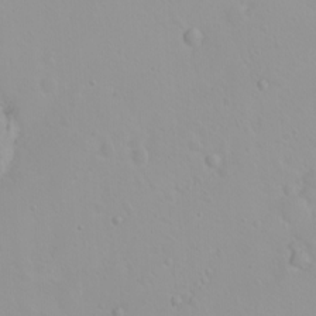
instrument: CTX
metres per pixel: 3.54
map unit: eHh
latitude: 2.0444
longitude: -54.9703
